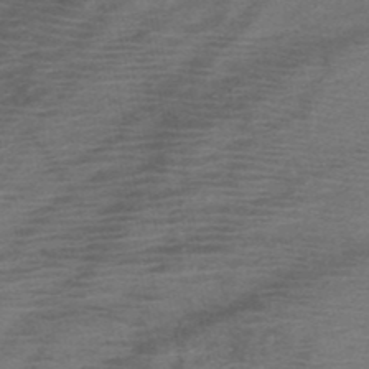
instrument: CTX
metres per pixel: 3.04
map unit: HNb
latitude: -49.4077
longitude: -42.6680
